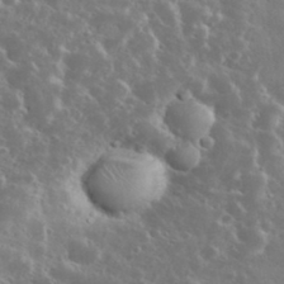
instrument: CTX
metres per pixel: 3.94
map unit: eHh
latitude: 34.9513
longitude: -61.3104
